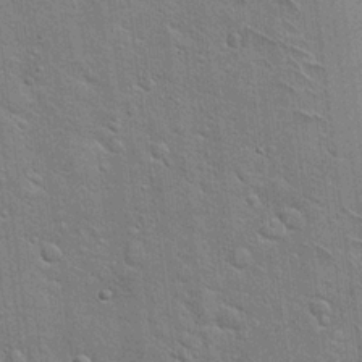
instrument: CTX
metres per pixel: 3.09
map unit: Hto
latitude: 18.2522
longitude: -51.9717
